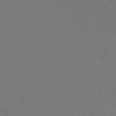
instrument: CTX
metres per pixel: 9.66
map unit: HNhu
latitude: -42.3873
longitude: 94.1605
